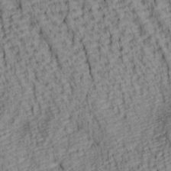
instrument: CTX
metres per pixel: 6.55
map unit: lAa
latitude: 7.2537
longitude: -115.5182
